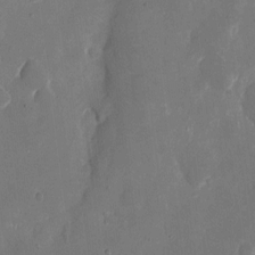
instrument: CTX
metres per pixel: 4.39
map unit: eHh
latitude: 8.6302
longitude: -69.0459
